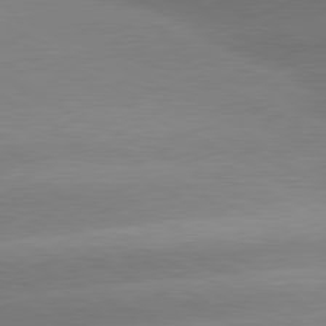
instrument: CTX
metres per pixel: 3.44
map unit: lApd
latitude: 80.7813
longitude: -151.9906
